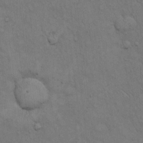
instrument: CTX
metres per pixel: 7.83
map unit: Hto
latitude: 12.6491
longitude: -60.4034
